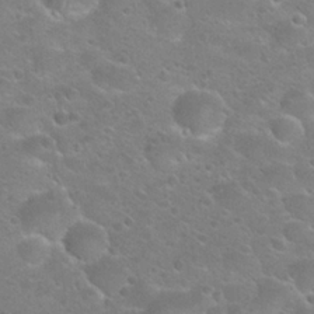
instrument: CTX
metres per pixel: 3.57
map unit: Hto
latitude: 24.0444
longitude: -50.0444
